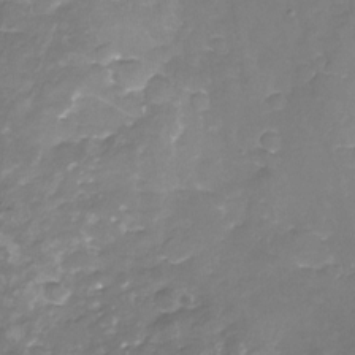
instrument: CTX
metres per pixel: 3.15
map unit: Nhu
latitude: -22.1228
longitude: -56.3656
